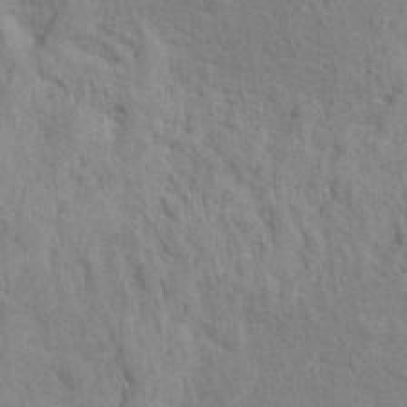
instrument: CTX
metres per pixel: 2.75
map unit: Hto
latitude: 13.6316
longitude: -37.9528
